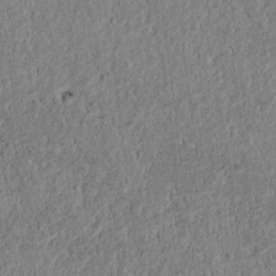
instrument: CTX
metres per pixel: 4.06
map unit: lAvf
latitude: 6.6868
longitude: 163.9556
